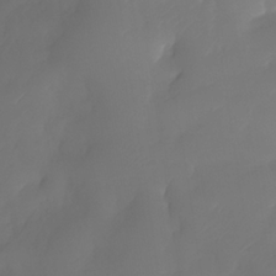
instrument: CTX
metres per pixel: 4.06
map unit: Nhe
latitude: -33.9178
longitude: -145.0836
